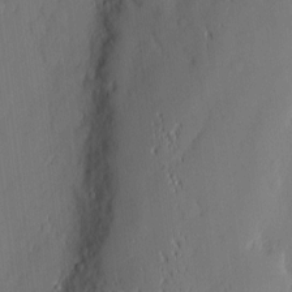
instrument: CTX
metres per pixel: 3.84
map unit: eHh
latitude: 3.4615
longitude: -76.1200
